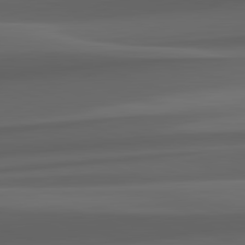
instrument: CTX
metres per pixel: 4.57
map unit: lApd
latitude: 82.4034
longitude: 143.5588
